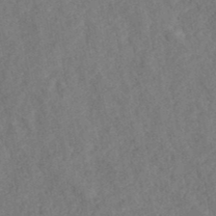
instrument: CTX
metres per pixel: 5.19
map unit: ANa
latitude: 40.0255
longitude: 18.4818
